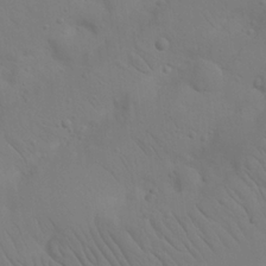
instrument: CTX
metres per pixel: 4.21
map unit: Nhu
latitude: 23.0080
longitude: -73.8962
